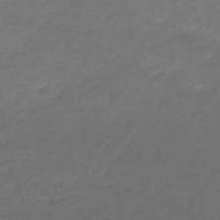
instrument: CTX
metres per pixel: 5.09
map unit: HNb
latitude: -54.7085
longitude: -36.7246
